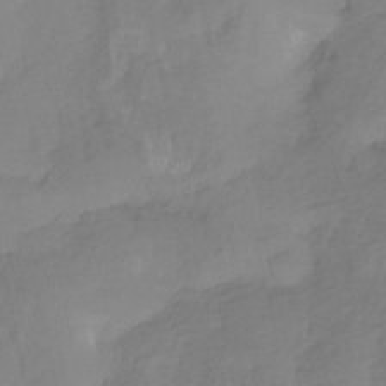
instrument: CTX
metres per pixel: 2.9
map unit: HNhu
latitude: -28.9731
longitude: 66.2928
